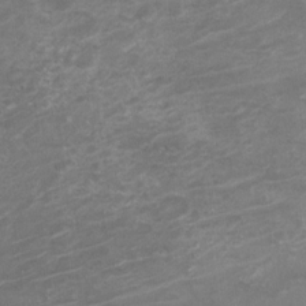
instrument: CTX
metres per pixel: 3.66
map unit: Nve
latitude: -19.2943
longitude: 107.7856
